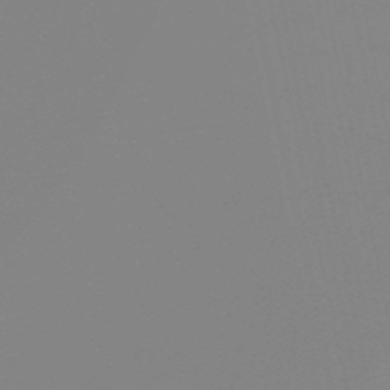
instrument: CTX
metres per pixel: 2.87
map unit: eHb
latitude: -50.0850
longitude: 73.5399
